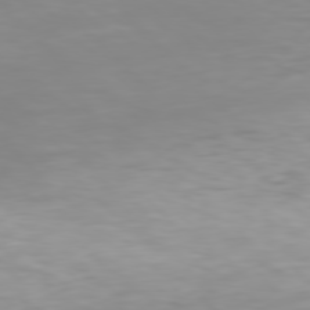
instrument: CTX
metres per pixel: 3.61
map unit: Hpe
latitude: 77.2348
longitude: -162.0444
